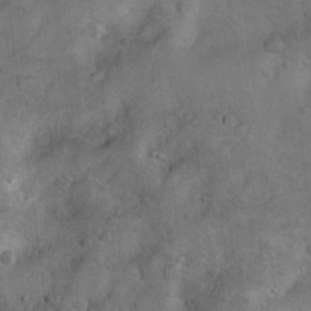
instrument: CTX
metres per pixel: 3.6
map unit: Nhu
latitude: 10.3278
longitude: -24.1577
